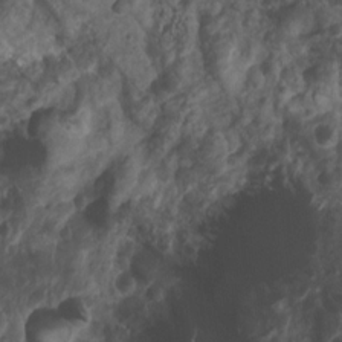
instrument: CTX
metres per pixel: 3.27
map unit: Nhu
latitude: 7.5182
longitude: -21.5560
